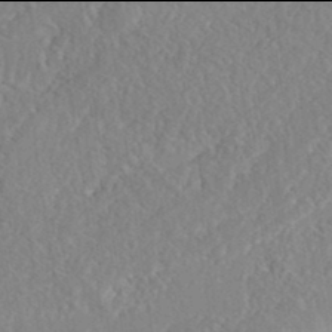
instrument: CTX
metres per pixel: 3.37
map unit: Nhe
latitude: -42.0094
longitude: -111.0648
